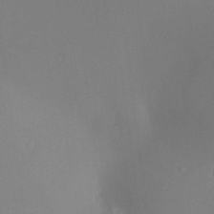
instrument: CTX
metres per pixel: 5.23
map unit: HNhu
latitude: 13.5371
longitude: 14.1039
